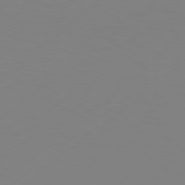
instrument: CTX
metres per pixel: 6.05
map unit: Hpe
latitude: 77.7827
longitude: -130.4034
